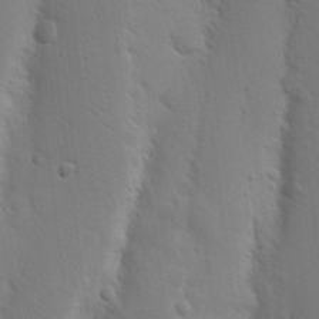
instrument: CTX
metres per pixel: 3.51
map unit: Nhu
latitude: 15.7828
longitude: -78.3279
